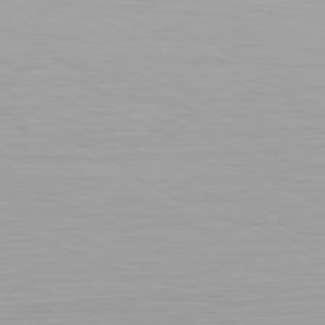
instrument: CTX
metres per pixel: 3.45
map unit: Hpe
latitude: -81.6344
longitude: 19.2187
